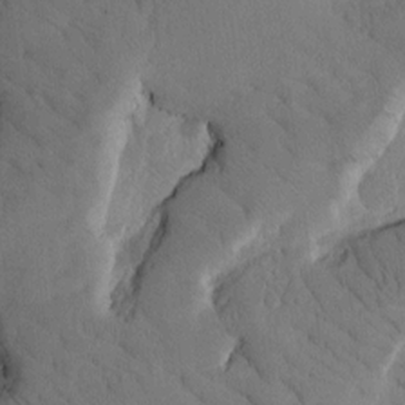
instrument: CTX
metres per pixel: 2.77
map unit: Htu
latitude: -1.8234
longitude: 172.7085
